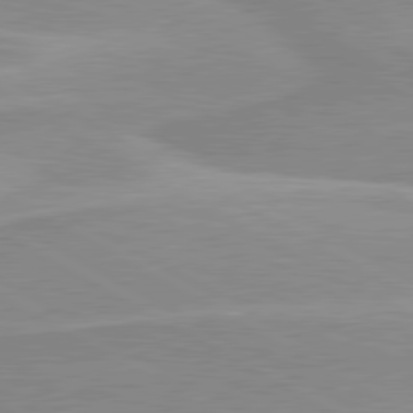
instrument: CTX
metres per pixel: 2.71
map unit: lApd
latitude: 80.3089
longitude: 171.3888
